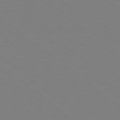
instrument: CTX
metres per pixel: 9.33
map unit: Hpe
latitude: 78.7247
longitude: -148.1767
